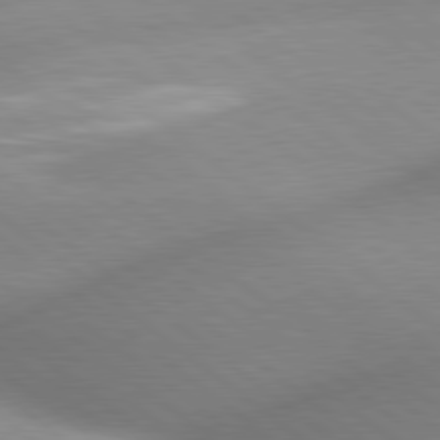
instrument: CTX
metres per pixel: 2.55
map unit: lApd
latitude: 80.0444
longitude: -160.6301
